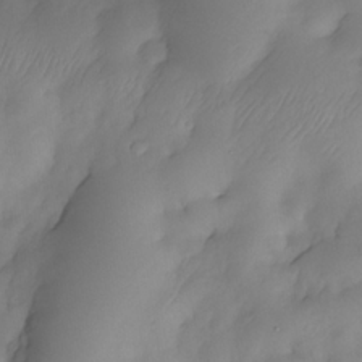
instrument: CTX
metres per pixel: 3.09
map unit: Nhe
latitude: -33.8045
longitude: -144.5168
